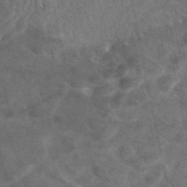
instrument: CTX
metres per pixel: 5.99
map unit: eAb
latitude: 47.7450
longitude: 117.7855
